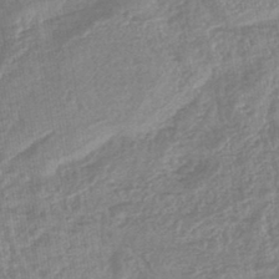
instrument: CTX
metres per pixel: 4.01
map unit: lHb
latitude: -43.2564
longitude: 79.3131
